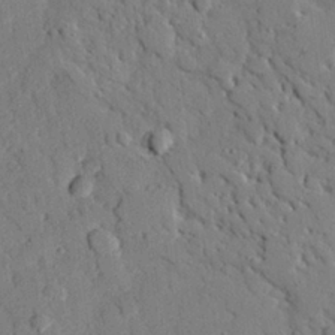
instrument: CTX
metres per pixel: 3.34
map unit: eHh
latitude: 26.6680
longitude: -78.9136
